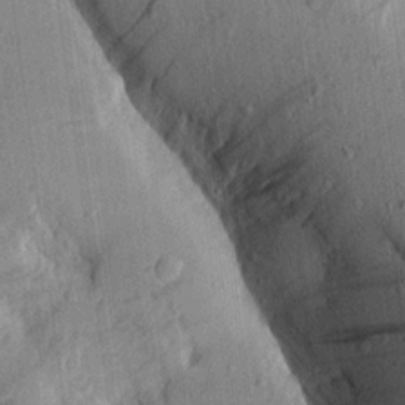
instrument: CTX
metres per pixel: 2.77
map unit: Aa
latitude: 15.9151
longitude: -147.1781
